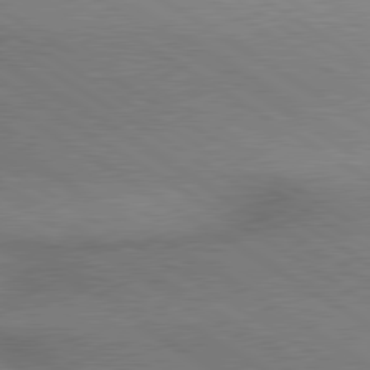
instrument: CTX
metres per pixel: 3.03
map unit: lApd
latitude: 80.0633
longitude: 164.6330
